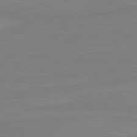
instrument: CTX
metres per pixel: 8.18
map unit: lApd
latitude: 81.4426
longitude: -177.0269
